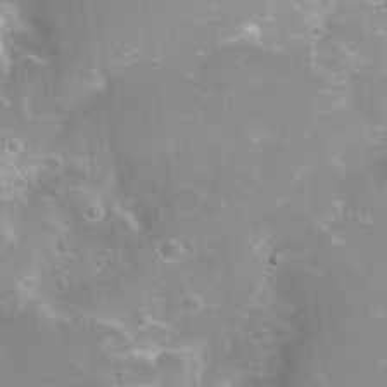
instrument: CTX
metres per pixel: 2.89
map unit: Nhu
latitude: 24.4223
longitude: -51.7260
